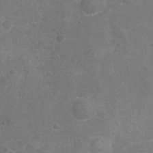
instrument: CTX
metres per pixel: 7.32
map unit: Nhu
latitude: -17.1998
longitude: -57.1592
